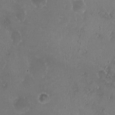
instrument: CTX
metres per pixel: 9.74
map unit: HNhu
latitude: 6.3467
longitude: -2.3467
